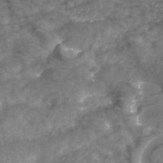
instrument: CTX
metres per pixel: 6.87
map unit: ANa
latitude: 43.9339
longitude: 24.5574
